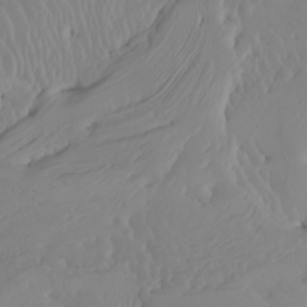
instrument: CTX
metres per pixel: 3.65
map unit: Htu
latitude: -8.4251
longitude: -65.7261
